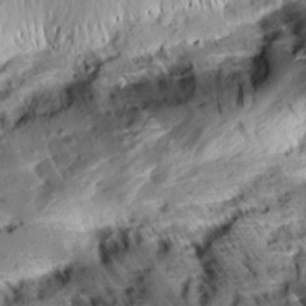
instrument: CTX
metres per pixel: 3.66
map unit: Aa
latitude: 10.6302
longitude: -142.6869
